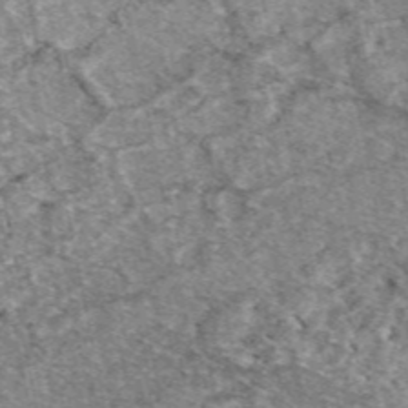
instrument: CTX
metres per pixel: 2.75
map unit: eAb
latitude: 48.9136
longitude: 107.8989
